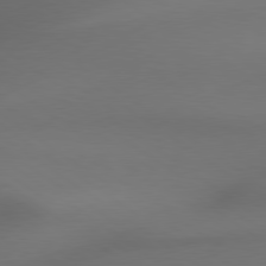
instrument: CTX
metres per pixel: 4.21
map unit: lApd
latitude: 79.3482
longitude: -174.3656
